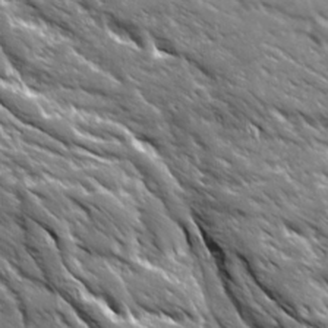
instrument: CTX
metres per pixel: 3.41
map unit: Ave
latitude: 19.5560
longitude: -135.2537
